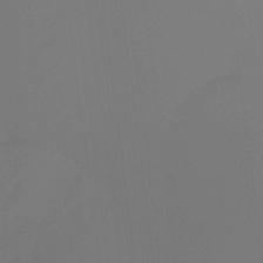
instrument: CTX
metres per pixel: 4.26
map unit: Ht
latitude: -15.1620
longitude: -48.5735
